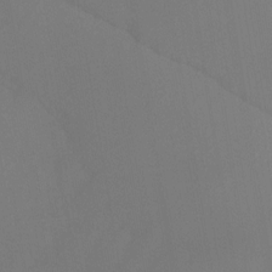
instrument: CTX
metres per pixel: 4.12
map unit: Nhu
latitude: -14.7652
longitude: -52.6869
